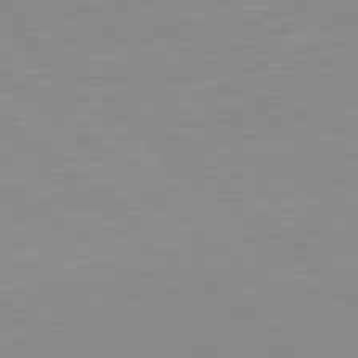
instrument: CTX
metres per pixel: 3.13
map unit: lApd
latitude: 79.0837
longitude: -176.2333
